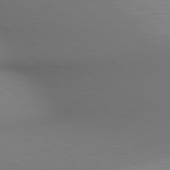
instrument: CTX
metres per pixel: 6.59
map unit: lApd
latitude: 80.3089
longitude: 132.8030
